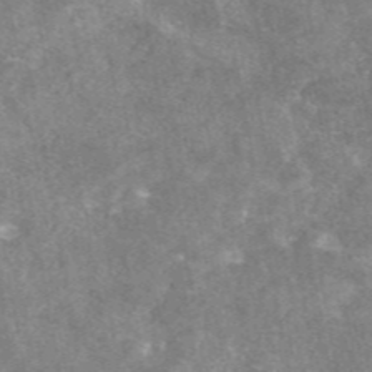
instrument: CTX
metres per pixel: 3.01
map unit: eAb
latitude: 46.3845
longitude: 123.6155
